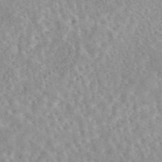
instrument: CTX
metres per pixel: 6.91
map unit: eAb
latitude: 44.1766
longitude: 115.9178
